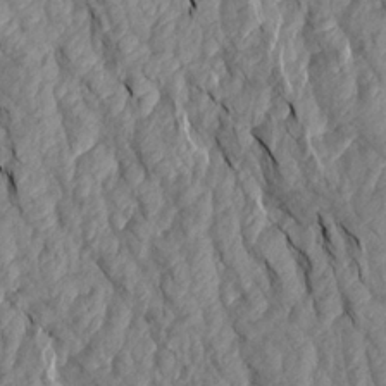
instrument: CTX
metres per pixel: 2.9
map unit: Aa
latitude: 18.8380
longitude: -146.1011
